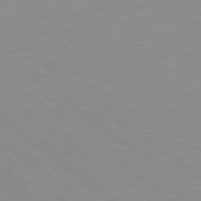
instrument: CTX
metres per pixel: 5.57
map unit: lApd
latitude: 79.1970
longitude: -176.7246
